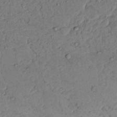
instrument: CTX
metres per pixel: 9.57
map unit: Nhu
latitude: 22.0822
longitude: -70.6112
